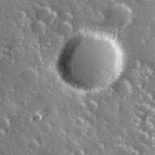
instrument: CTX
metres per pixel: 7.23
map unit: Hve
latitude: 28.1200
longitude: 147.0486
